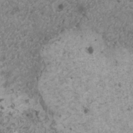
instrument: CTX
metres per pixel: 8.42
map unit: HNhu
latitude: 0.6868
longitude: 4.3495
